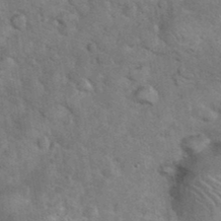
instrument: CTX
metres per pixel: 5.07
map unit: eHh
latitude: 37.4805
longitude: -65.7261
